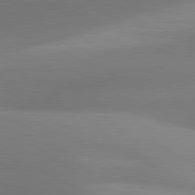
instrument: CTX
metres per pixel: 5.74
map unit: lApd
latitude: 81.0647
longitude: 131.0864
